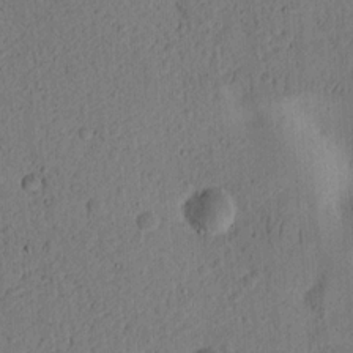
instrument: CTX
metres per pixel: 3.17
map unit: Ht
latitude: 14.5924
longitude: -74.4601
